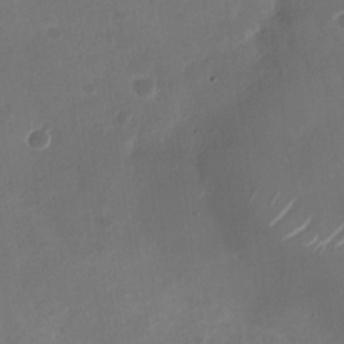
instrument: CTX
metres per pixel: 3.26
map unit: Nhu
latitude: -28.4629
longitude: -70.4223
